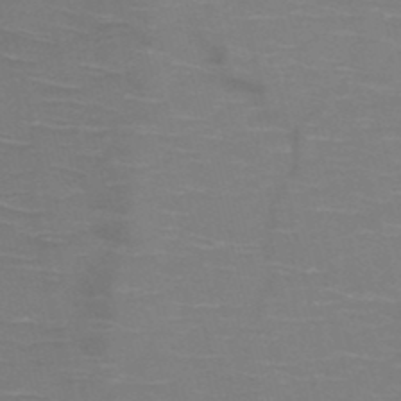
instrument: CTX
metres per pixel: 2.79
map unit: HNb
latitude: -50.6140
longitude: -46.6680
